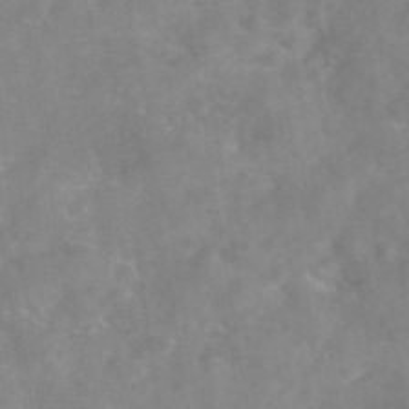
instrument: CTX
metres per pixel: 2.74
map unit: eAb
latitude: 46.0822
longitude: 126.9352
